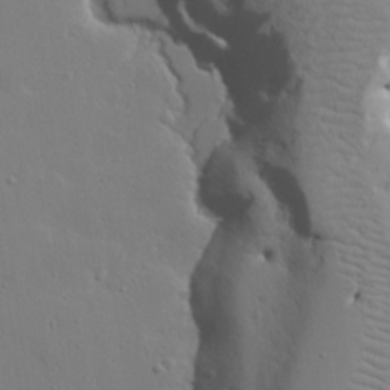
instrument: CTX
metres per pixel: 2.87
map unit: lAvf
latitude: 23.6127
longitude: -109.7071
